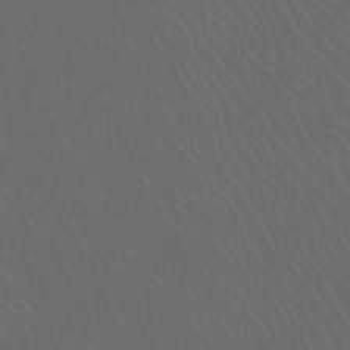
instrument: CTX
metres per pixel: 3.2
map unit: Htu
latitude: -11.5210
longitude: -73.1025
